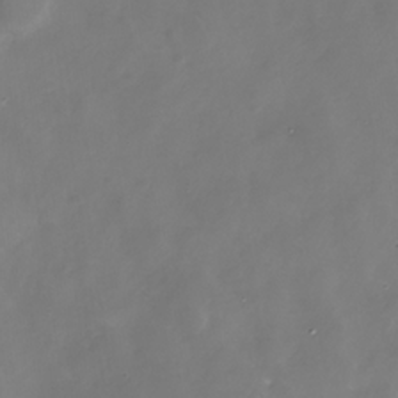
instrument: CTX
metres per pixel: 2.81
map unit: Nhe
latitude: -33.0487
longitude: -88.5546
